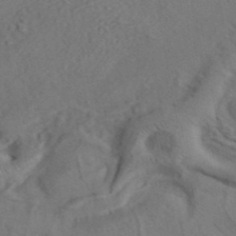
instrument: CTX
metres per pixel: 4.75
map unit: ANa
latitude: 42.0822
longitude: 55.3321
